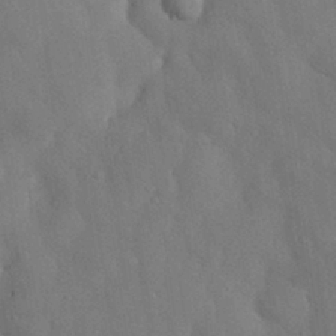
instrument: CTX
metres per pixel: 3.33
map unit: Nhu
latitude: 27.7828
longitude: -70.4034
